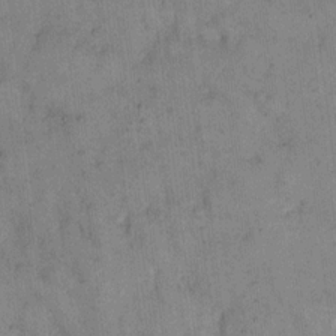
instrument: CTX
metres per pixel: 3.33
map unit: eHh
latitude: 12.1389
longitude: -62.3845
